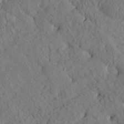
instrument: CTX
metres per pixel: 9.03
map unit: Htu
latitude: 0.6301
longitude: 175.9556
